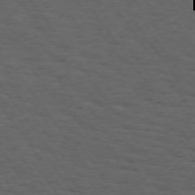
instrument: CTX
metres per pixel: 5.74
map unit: Hpe
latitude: 74.8758
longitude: -132.6868
